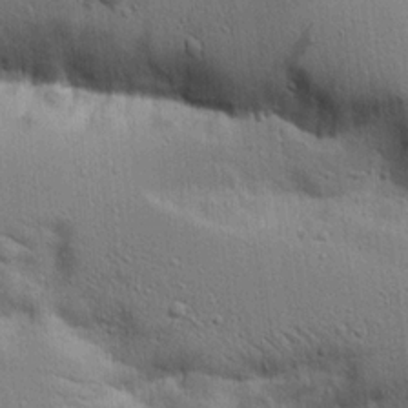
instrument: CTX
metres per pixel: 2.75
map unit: Aa
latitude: 16.7624
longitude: -125.2914
